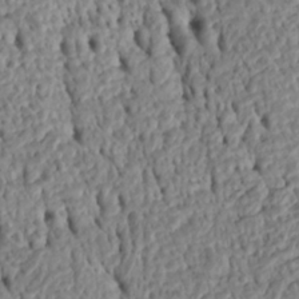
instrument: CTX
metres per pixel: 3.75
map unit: Htu
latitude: -5.1998
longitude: 152.9163
